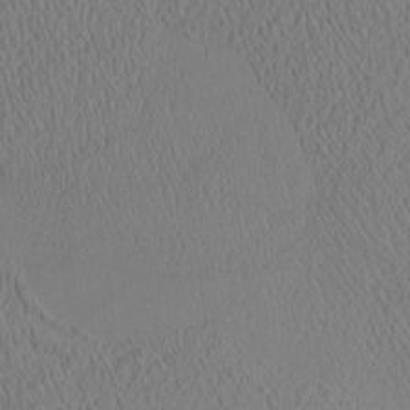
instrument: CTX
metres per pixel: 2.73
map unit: eHh
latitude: -3.5966
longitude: 16.2362
